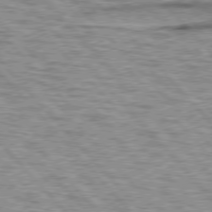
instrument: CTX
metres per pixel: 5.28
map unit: lApd
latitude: 76.9136
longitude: -71.8772
